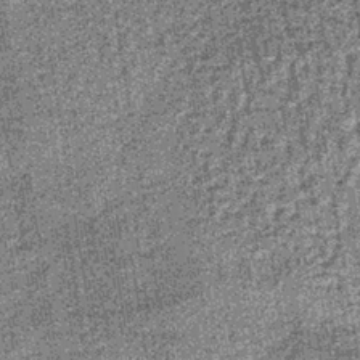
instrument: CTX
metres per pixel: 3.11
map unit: lHb
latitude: -37.8044
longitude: 64.8975
